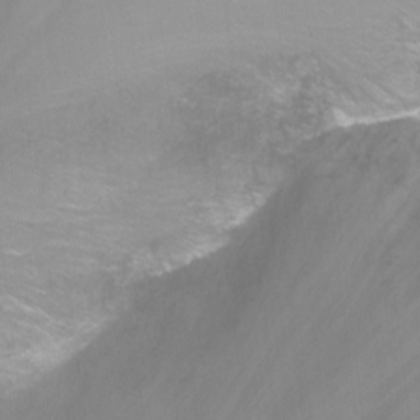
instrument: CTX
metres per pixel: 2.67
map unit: Ht
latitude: -6.5384
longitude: -30.9514
